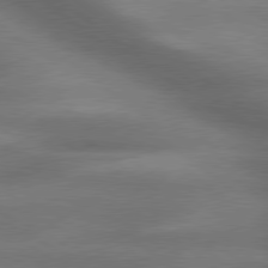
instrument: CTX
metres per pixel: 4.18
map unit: lApd
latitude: 79.5371
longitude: -118.5923
